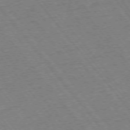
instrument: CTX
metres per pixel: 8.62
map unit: Ap
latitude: -75.3888
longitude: -87.0269
